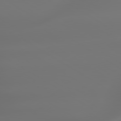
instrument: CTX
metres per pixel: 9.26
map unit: lApd
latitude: 79.7639
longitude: -137.8961
